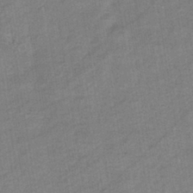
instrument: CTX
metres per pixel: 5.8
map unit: eHb
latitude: -37.8800
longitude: 77.9745
